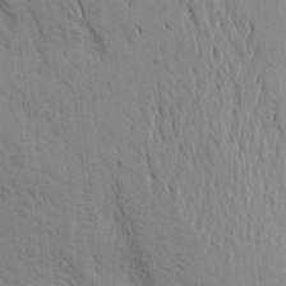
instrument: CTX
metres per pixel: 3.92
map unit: Aa
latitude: 20.1578
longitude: -149.6505
